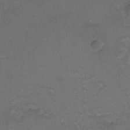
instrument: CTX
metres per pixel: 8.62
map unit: Hto
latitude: 3.4426
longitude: -32.4412
